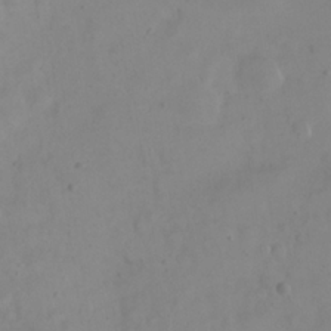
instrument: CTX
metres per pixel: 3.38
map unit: eHh
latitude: 23.2915
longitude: -66.1011
